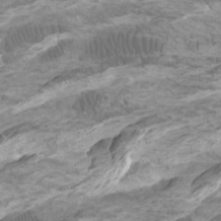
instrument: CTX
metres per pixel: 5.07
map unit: Htu
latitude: -6.4062
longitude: -74.9136
